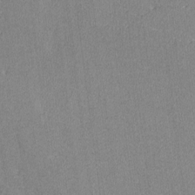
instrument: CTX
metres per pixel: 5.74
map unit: lAvf
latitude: -8.7085
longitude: -113.3482
